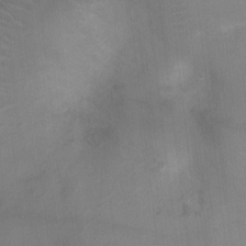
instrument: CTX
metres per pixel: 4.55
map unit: Ht
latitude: -4.1794
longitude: -16.9892
